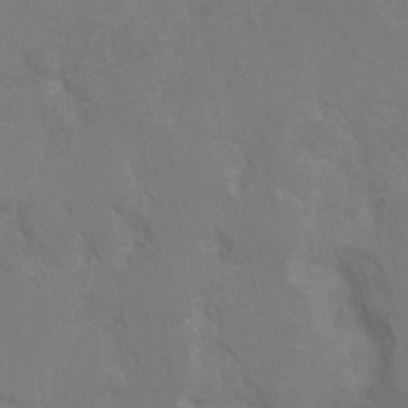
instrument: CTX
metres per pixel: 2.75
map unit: Hto
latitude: 6.8191
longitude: -34.6490
